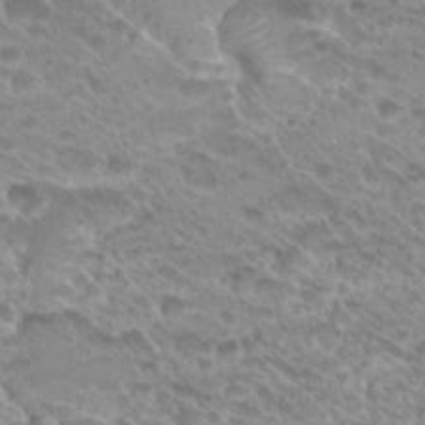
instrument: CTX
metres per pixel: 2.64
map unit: Hto
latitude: 26.5357
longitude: -35.8394
